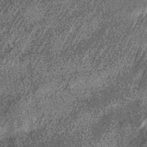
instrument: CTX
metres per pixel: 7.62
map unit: lHb
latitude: -36.5384
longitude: 67.8801
